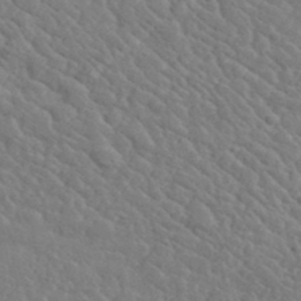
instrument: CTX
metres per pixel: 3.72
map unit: lHvf
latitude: 36.7435
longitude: -87.2537
